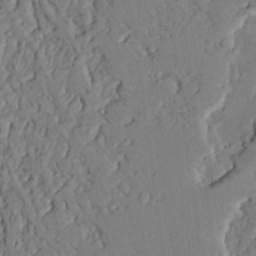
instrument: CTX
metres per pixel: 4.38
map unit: Ave
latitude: 23.9717
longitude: -132.6491
